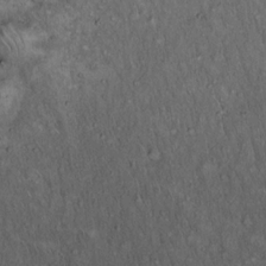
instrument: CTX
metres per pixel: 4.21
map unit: Hto
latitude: 15.7072
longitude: -58.8191
